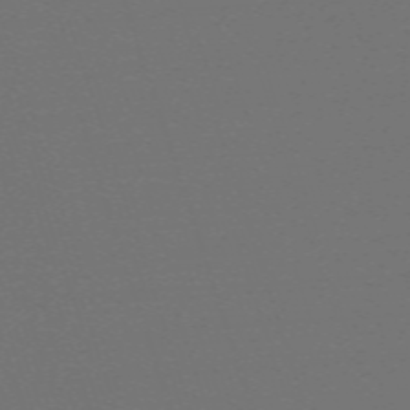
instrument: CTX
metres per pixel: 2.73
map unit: eHh
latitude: -63.6722
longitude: 52.9352
